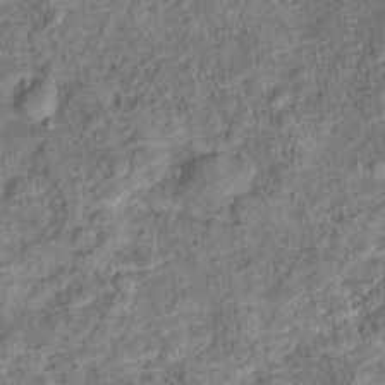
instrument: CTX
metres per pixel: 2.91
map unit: Ht
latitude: 10.5168
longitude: -39.2726
